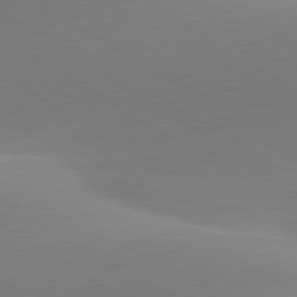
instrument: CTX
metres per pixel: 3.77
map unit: lApd
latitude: 79.9150
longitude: -95.3293
